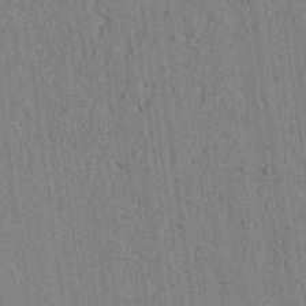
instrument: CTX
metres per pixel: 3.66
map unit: lAvf
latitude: 6.5735
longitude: 164.6141
